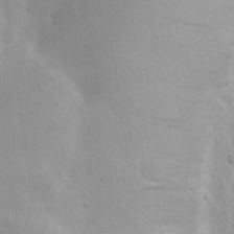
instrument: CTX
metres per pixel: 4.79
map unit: Nhu
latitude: 23.8016
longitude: -72.7058
